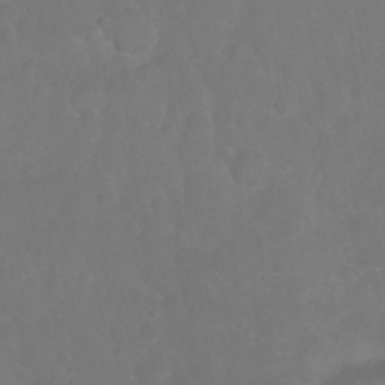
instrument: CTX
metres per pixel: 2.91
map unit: Nhu
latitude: 27.0270
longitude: -64.6868
